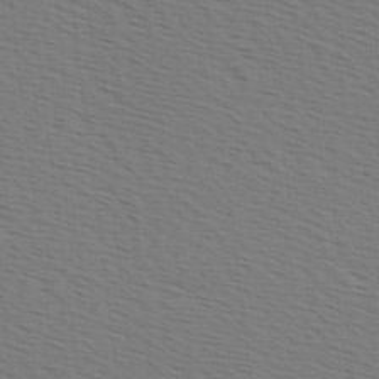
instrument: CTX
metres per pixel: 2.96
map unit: Hve
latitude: 2.6112
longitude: -125.5560
